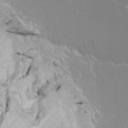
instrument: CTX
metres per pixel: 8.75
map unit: eHh
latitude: -9.5966
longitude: -69.2726
